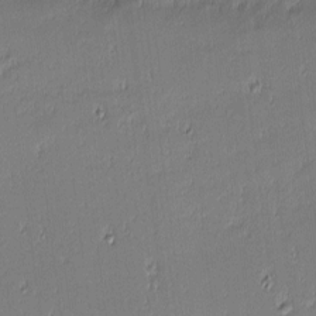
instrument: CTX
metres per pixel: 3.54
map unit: eHh
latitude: -2.9163
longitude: -82.9891
